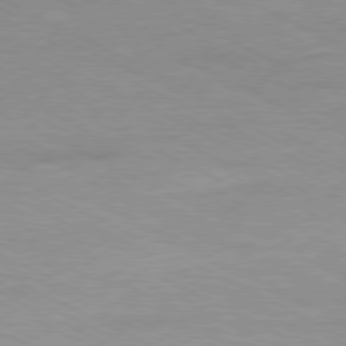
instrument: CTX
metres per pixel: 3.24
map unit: Ap
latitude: -80.8975
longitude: -85.5371
